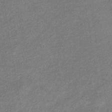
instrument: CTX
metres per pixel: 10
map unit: eHb
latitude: -39.0487
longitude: 80.4818
